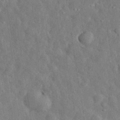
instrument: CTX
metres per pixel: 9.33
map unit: eHh
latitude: 33.1970
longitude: -78.1767
